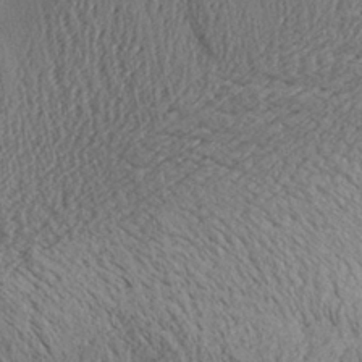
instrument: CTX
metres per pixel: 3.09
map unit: Aa
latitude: 28.3089
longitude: -134.4412
